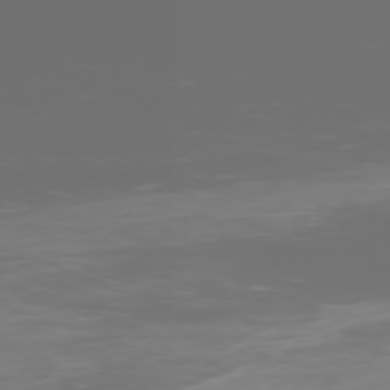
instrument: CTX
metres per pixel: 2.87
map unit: Ap
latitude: -76.5196
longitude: -73.6883
